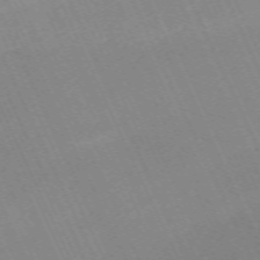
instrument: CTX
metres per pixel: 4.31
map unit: Nhu
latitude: -67.5966
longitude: 39.5021
